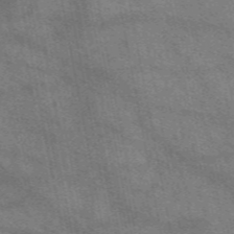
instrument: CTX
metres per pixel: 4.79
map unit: eAb
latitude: 49.5938
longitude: 113.9367
